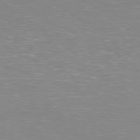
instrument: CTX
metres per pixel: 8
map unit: Hpe
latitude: -79.0675
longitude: 7.6722
